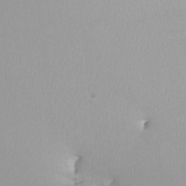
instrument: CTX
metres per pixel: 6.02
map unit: Nhu
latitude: -8.3684
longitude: -95.5938
